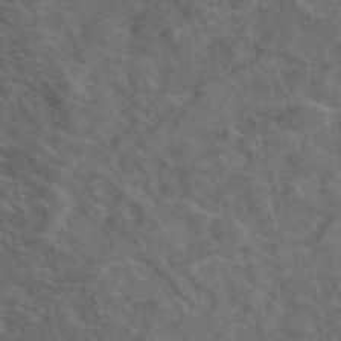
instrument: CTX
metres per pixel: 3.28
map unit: eAb
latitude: 46.2712
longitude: 109.7289
